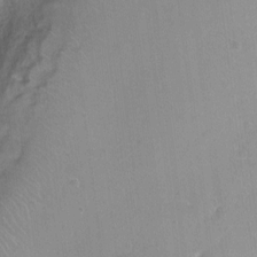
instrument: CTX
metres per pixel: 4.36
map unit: Nhu
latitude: 3.2159
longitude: -15.9906
